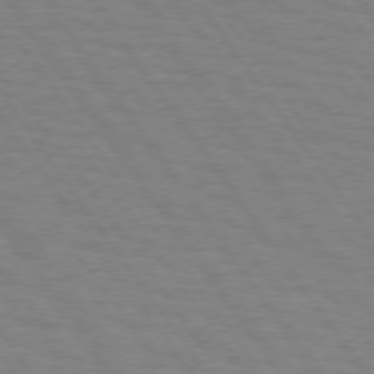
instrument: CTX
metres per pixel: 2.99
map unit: Hpe
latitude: 74.4034
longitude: -137.1970
